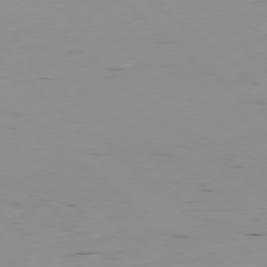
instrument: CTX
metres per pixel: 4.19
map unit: Hpe
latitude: -78.6140
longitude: 12.7652
